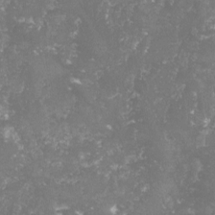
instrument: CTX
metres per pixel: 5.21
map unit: lHvf
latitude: -15.4455
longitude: -98.5545
